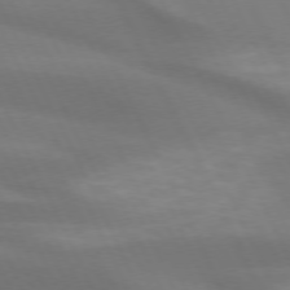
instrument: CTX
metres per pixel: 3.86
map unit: lApd
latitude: 73.2915
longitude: -48.7246
